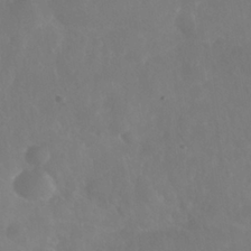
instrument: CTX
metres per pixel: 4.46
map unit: Nhe
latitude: -36.5762
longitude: -177.9528
